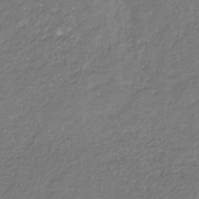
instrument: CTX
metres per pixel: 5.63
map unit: eHb
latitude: -31.1053
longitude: 67.3699
